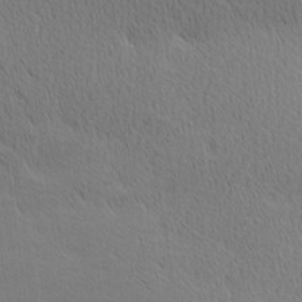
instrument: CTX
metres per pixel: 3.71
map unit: Ave
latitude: 10.9514
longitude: -107.6505
